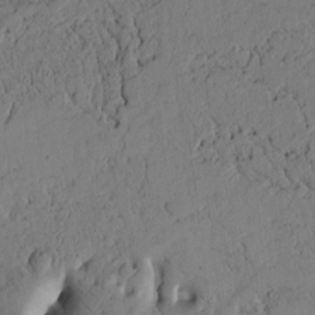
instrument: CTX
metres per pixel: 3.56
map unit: Htu
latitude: -3.4643
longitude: 170.1606
